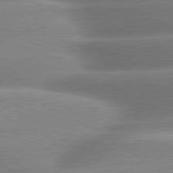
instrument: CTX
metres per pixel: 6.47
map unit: lApd
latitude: 80.1011
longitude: -159.5182
